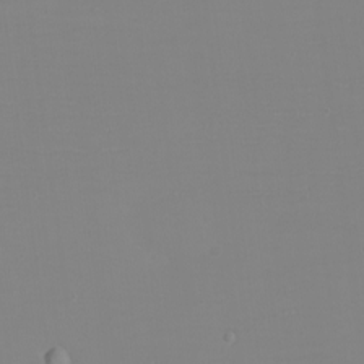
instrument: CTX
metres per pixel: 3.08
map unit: eHh
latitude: -6.0472
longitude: -82.7624
